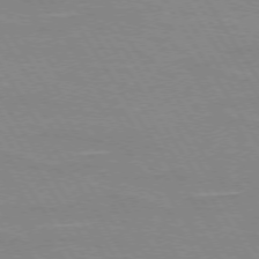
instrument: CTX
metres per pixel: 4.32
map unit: lApd
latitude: 73.2726
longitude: -56.3845
